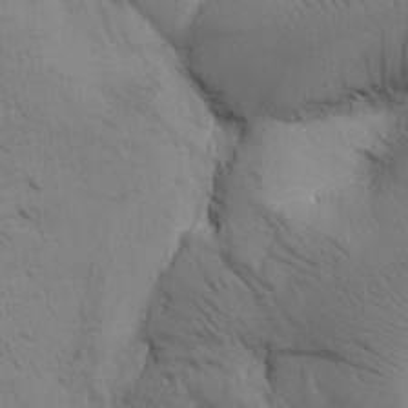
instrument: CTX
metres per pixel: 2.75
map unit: Htu
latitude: -0.6708
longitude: 174.2172
